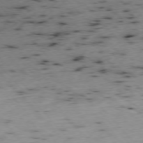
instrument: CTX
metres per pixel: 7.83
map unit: Ap
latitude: -76.6330
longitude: -60.9513
